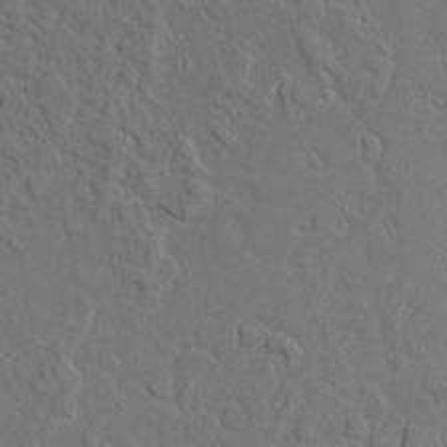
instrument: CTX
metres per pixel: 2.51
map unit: Aa
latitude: 9.2915
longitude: -132.5357
